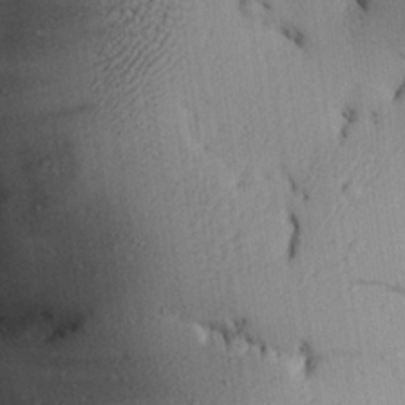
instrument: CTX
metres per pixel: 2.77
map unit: Aa
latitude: 27.6127
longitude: -134.5545
